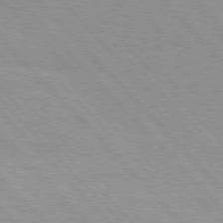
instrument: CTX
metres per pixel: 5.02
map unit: Hpe
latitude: 76.2711
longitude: -154.7246
